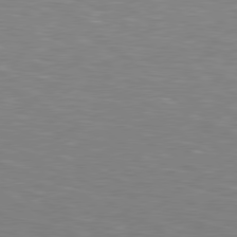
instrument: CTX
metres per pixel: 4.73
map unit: lApd
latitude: 79.0270
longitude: -177.8205
